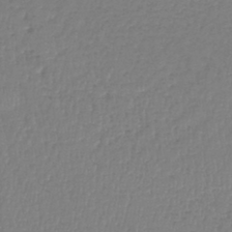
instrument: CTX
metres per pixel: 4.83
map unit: lHb
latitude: -42.2550
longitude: 74.3307
